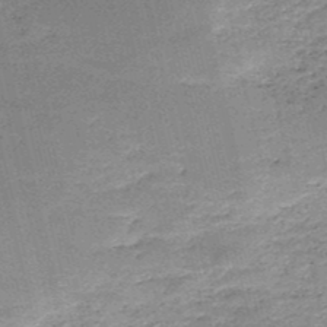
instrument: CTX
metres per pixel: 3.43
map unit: HNb
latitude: -50.0283
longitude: -40.8946
